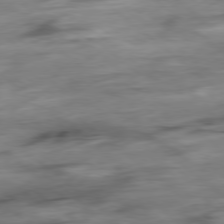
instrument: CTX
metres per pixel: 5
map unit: Hpe
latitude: -78.9163
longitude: -18.6490
